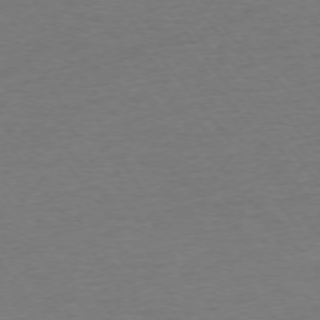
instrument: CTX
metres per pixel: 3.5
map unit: Ap
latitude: -74.9542
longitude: -89.1026
